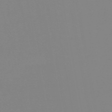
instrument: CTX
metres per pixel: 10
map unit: eHb
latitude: -50.2550
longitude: 74.2173
